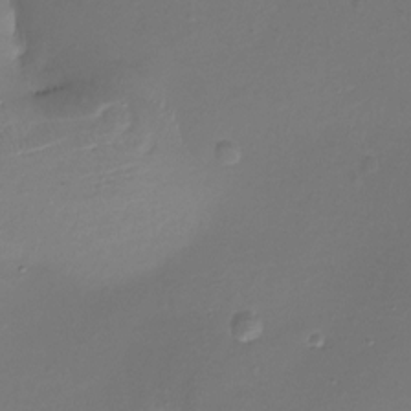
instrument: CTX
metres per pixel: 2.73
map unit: Ht
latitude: -18.3495
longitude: -44.9325
